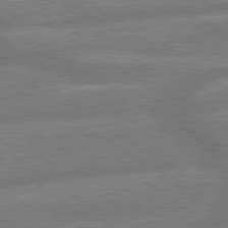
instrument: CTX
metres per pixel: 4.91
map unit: lApd
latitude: 79.6127
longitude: -165.9150
